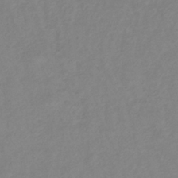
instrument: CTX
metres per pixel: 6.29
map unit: lHb
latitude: -35.1242
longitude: 71.5021
